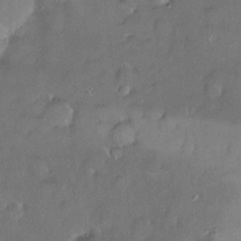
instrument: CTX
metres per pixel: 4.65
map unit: HNhu
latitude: 2.4223
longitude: 8.8975
